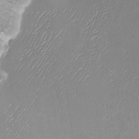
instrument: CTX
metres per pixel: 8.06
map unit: Nhu
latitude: -8.1228
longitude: -90.8758
